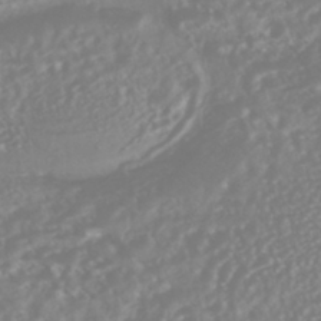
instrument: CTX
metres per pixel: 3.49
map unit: HNhu
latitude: -44.9542
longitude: 103.6911
